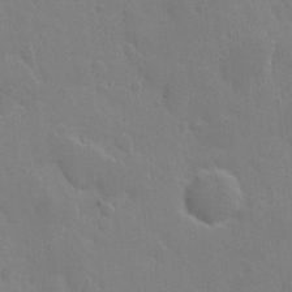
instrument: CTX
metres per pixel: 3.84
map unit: eHh
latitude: 5.8016
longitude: -66.0255
